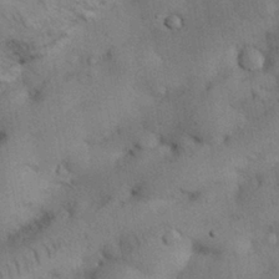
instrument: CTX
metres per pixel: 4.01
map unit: Nhu
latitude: 26.5546
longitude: -71.3859
